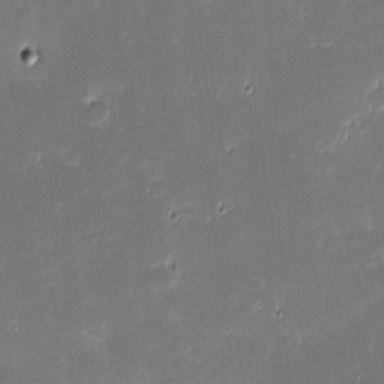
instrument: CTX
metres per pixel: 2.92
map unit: eHh
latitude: -2.2739
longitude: -85.9339
